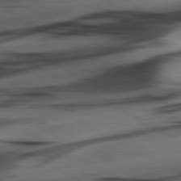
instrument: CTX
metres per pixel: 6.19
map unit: lApd
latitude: 80.9325
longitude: -84.6491
